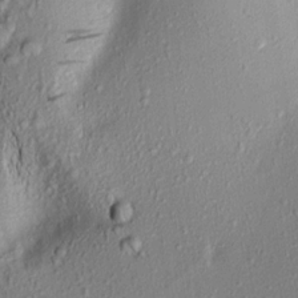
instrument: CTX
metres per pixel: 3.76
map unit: Aa
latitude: 17.6505
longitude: -148.5735
